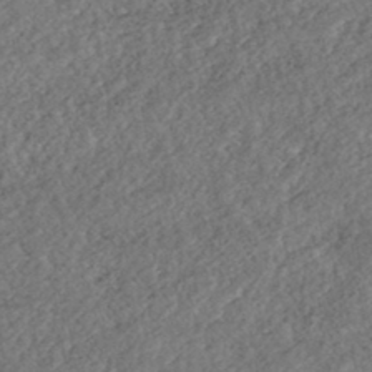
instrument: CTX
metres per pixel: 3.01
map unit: HNhu
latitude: -43.6532
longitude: 108.1606
